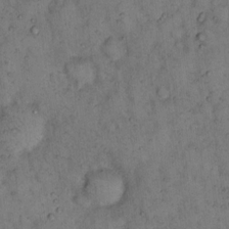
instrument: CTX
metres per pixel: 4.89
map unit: eHh
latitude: 15.5749
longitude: -63.9906
